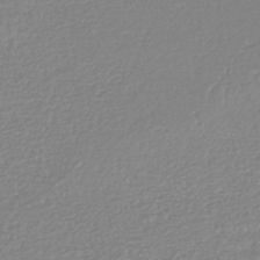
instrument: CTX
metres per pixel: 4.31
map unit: lHb
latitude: -44.1228
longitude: 69.0297
